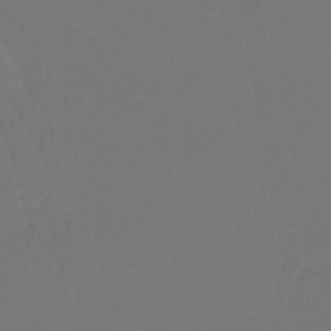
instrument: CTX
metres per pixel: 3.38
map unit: lHb
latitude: -43.2942
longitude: 63.7855
